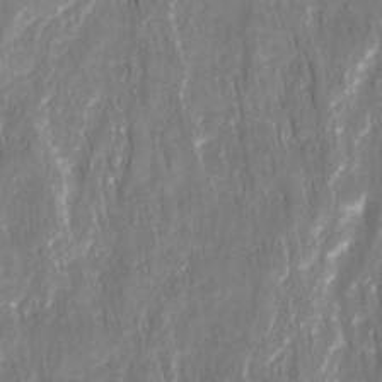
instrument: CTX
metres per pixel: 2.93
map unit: Ave
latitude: 15.3104
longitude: -134.8380
